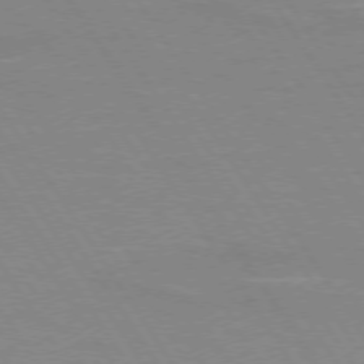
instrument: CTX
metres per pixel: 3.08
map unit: lApd
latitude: 73.7261
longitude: -56.5167
